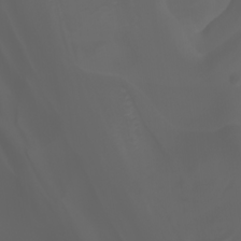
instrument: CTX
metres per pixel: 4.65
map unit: Htu
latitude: -1.2376
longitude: -75.5749
